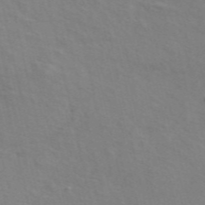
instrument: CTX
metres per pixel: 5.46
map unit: ANa
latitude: 48.6113
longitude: -76.2333
